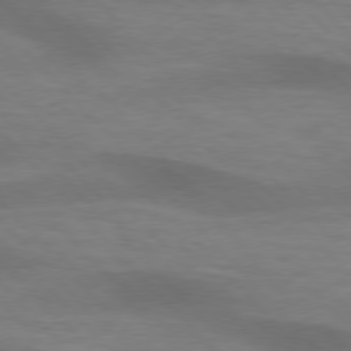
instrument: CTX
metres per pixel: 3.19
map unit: lApd
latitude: 76.4601
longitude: -59.5182
